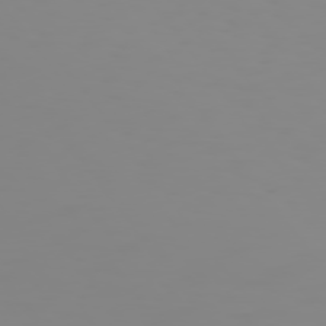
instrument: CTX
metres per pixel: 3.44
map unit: Hpe
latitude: 74.7435
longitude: -126.9325
